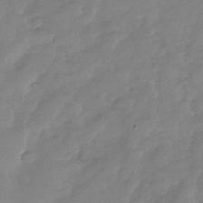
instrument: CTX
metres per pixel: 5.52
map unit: Nhu
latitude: -28.4062
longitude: -62.3090
